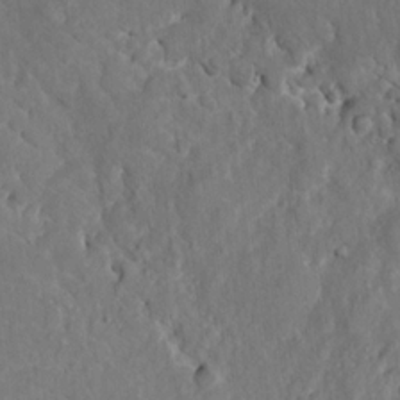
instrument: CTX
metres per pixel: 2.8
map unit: eHh
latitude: 9.1403
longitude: -70.9514
